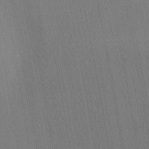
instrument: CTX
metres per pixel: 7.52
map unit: Nhu
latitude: -11.5399
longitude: -22.0255
